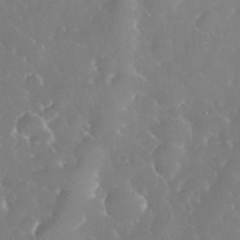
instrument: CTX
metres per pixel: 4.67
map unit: eHh
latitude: 34.6490
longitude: -63.4427
